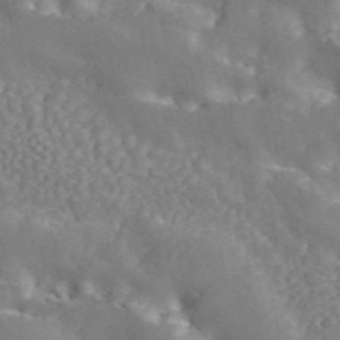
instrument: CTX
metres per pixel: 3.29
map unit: ANa
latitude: 45.2159
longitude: 26.9163
